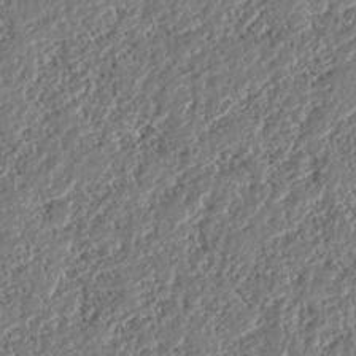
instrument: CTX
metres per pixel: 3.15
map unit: HNhu
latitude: -37.6910
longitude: 33.4455
